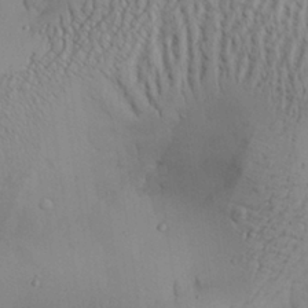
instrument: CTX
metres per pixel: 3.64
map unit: Aa
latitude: 27.9528
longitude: -132.3656
